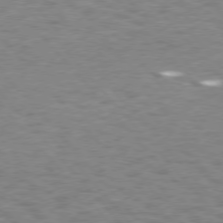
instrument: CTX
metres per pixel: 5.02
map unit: Hpe
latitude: 75.7639
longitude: -136.0822
